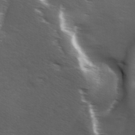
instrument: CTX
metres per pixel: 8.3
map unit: Ave
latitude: 1.1592
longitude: -113.0458
